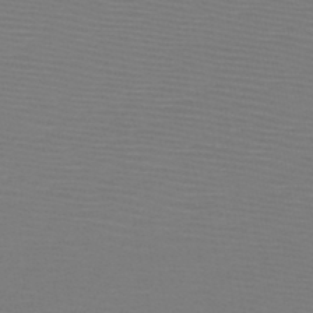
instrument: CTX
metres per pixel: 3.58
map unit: HNb
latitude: -47.2943
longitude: -43.5182
